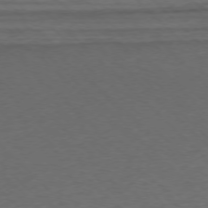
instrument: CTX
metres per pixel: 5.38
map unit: Ap
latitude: -75.8423
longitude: -78.2712
